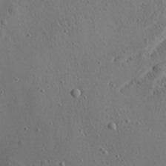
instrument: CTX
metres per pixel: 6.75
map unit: Aa
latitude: 22.7435
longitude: -142.5546
